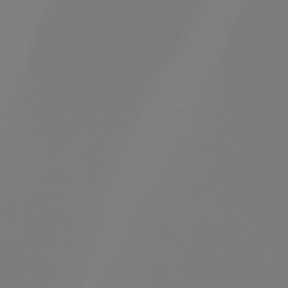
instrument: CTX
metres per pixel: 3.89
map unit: HNb
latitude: -46.1794
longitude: 55.3132
